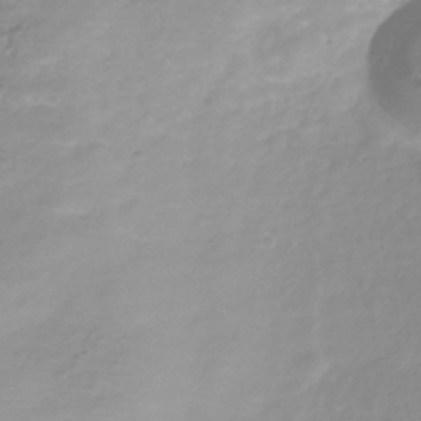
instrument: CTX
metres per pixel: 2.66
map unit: Nhu
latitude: -40.6707
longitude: -84.7057
